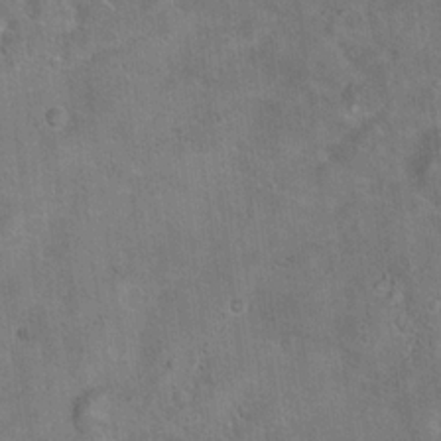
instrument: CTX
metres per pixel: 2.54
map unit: Hto
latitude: 18.8380
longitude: -43.4615
